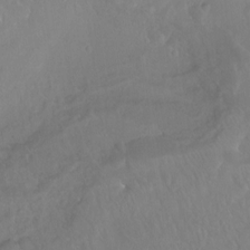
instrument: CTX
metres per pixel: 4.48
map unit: Ht
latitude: -14.1417
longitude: -44.2333
